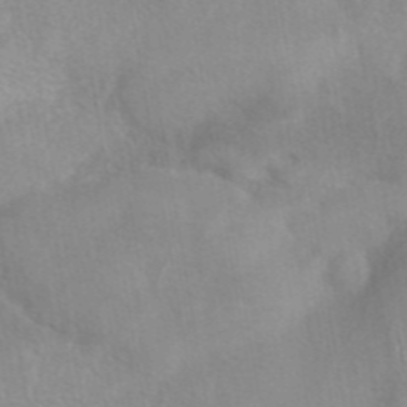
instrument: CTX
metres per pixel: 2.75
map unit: eAb
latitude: 42.5546
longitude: 103.7856
